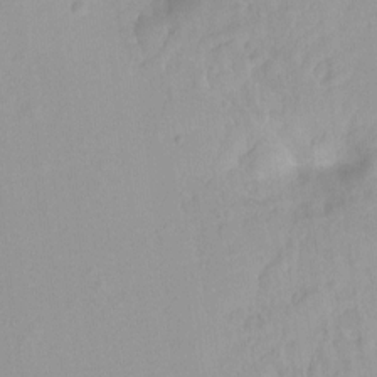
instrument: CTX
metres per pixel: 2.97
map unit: Hto
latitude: -8.5196
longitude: -42.5168
